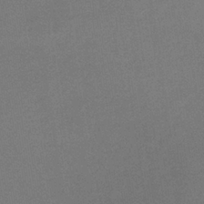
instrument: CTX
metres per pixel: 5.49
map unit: lHb
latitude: -35.0108
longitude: 68.2172
